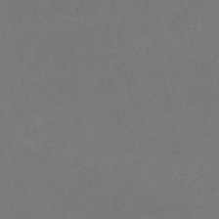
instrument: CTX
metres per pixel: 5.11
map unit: eHh
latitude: -52.5195
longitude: -25.1592
